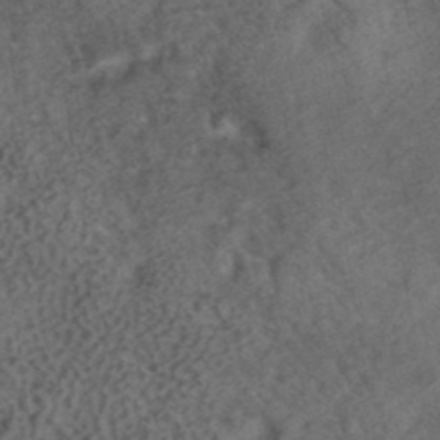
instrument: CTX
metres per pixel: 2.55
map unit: ANa
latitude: 39.5749
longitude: 29.1242
